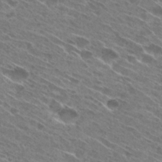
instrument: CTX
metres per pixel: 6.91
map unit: Hto
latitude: 28.6112
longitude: -44.3089
